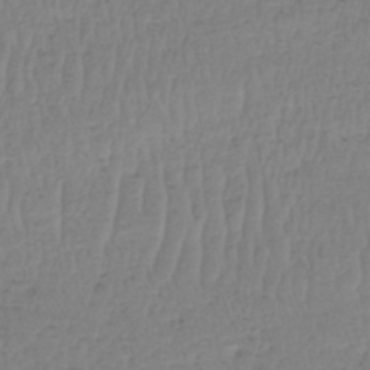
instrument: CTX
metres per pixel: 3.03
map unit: HNhu
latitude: -48.1984
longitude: 30.1983
